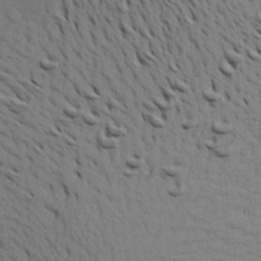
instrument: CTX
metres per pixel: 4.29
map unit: Aa
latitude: 21.2915
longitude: -148.3278
